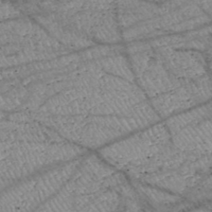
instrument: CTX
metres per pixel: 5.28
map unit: HNhu
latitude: -48.2929
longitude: 28.9164
